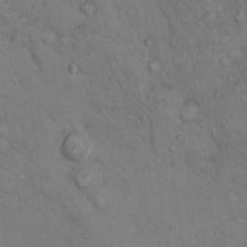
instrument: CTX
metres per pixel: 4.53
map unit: Hto
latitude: 11.6694
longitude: -58.7057
